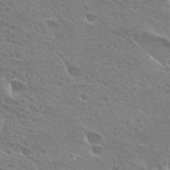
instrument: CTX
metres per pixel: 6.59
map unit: Hto
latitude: 28.0444
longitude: -39.9339
